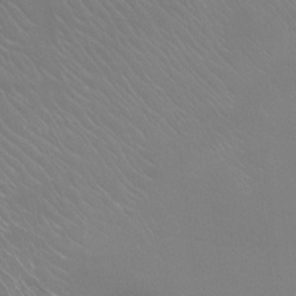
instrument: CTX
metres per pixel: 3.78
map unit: Ht
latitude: -8.7274
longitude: -38.5168
